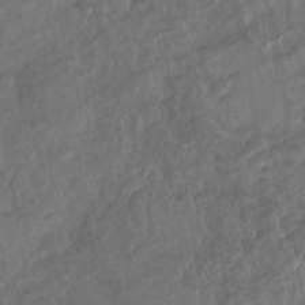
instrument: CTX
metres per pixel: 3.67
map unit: Nhu
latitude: -30.7841
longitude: -62.2334
